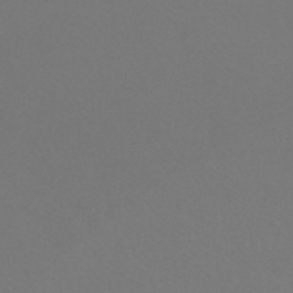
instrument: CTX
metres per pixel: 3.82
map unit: HNhu
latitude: -43.8800
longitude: 94.3495
